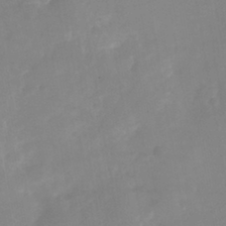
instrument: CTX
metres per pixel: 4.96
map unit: Nhu
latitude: -25.7855
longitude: -69.9150
